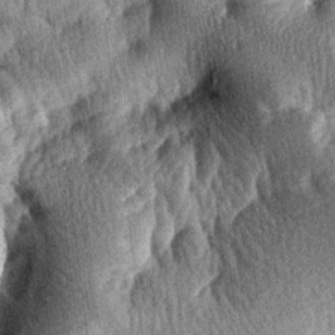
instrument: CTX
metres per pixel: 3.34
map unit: lAa
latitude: -7.9556
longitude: -127.6127
